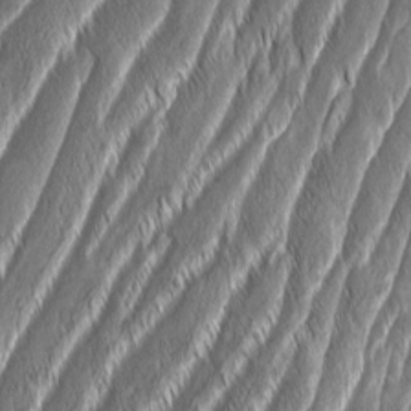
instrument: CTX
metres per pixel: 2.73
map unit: Aa
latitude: 8.0822
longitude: -130.7247
